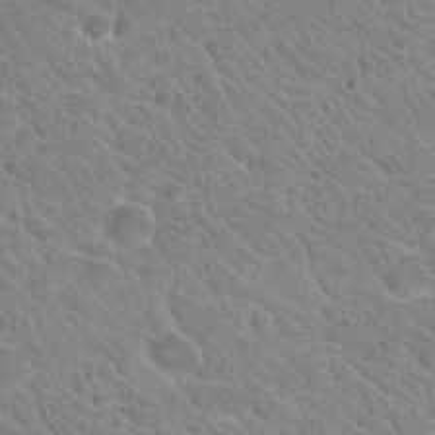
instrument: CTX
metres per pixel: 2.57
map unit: Hto
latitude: 26.4979
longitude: -35.9528
